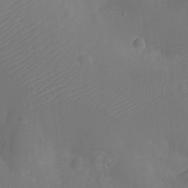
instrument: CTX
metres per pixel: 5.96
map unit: Ht
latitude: -10.9731
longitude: -22.9892
